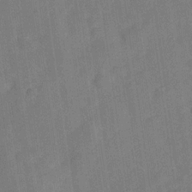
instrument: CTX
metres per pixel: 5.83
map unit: Hve
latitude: -28.4440
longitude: 92.8786
